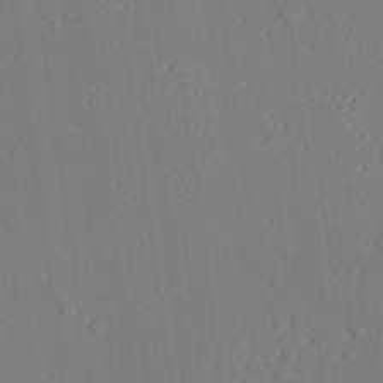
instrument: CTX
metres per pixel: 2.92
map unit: lAvf
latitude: 28.4979
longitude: -109.1025
